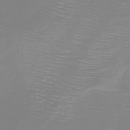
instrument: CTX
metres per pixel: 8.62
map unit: HNb
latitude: -45.5210
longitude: -45.0458
